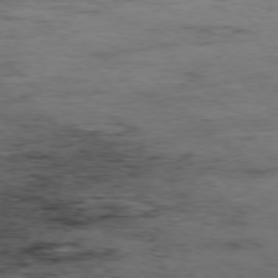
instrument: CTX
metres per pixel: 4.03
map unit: Hpe
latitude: -77.3132
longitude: 12.3684
